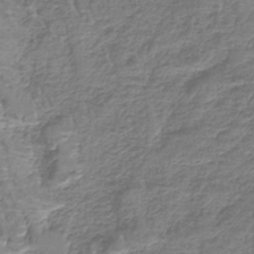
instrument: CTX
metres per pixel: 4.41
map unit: lHb
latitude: -42.2739
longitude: 64.7274
